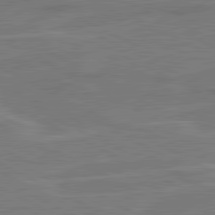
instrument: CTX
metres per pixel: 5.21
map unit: lApd
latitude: 80.9892
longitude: 121.0108
